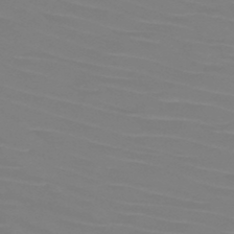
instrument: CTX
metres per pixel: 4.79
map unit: HNb
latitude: -46.0283
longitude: -46.3279
